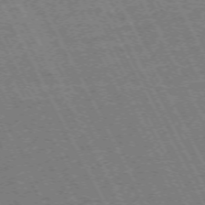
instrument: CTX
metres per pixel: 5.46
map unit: Hpe
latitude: -71.2565
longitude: 14.6708
